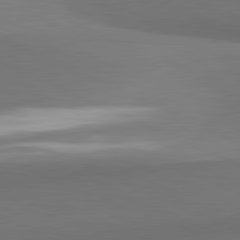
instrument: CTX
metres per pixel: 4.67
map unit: lApd
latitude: 81.9717
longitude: 154.3118
